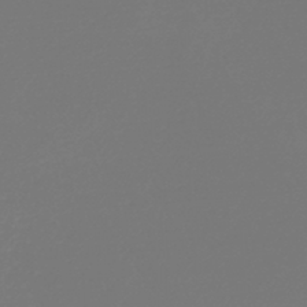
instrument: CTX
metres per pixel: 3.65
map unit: HNb
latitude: -44.6141
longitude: -42.4601
